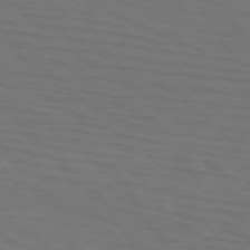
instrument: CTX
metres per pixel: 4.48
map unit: lApd
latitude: 73.1593
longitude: -75.6316
